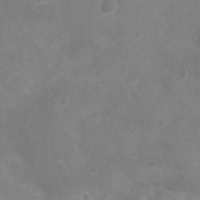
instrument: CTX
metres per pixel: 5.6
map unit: Nhu
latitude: 6.0633
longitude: -19.1970
